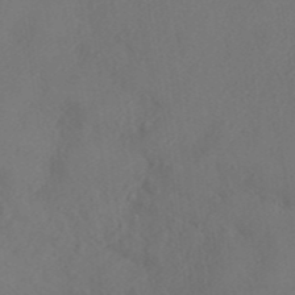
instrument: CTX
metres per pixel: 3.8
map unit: ANa
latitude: 36.1767
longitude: 13.7856
